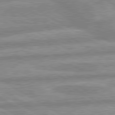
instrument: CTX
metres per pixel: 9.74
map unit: lApd
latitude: 80.0444
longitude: -166.1577
